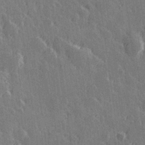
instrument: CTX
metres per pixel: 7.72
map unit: Hve
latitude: 27.8961
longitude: 145.9556
